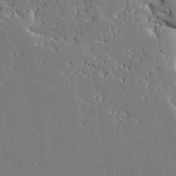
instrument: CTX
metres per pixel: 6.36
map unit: Ave
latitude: 24.3089
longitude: -130.2712
